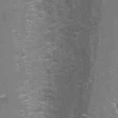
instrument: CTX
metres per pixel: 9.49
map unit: Nhu
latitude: 2.4223
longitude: -17.7071
